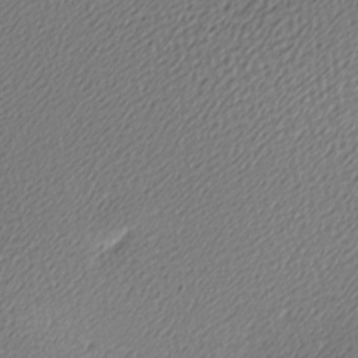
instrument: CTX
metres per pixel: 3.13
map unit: lAa
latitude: -10.2928
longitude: -126.9703
